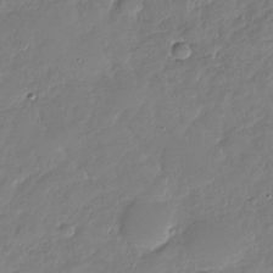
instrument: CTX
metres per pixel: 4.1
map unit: Nhu
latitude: -29.1053
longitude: -61.7449
